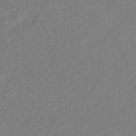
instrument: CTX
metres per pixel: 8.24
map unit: eHb
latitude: -42.5762
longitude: 84.7274
